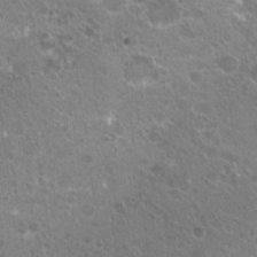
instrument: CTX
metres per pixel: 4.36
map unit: Hto
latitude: 20.8569
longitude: -39.7827
